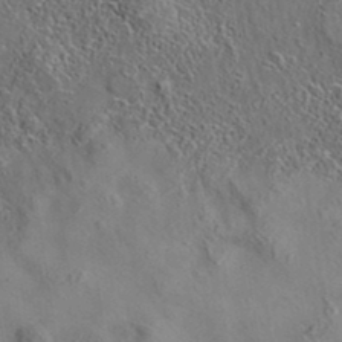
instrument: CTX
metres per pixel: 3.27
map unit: eAb
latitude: 35.6127
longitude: 110.0661
